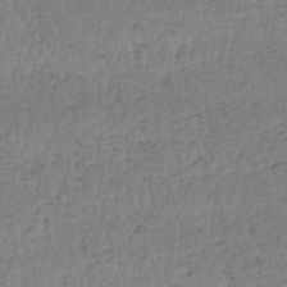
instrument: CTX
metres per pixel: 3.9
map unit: HNhu
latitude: -48.2740
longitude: 30.3117
